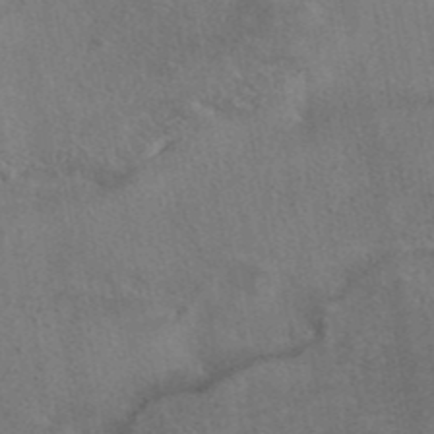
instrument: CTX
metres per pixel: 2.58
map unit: eAb
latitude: 43.0459
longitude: 104.4062
